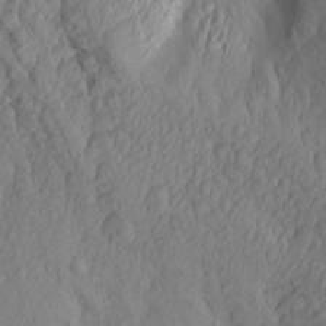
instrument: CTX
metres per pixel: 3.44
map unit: Aa
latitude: 16.3656
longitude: -146.1578
